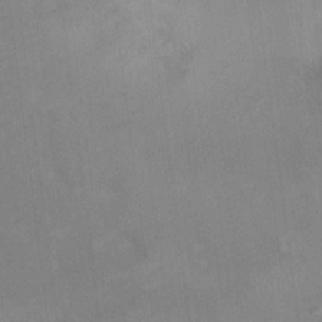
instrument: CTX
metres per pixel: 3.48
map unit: Hto
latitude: 7.6316
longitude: -36.7813
